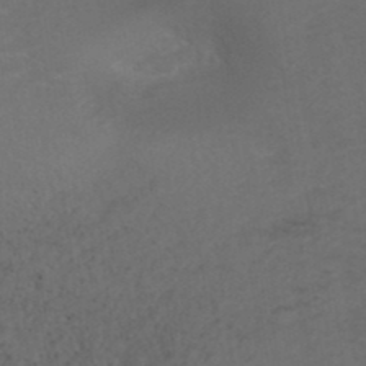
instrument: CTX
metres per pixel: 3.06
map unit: ANa
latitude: 39.0269
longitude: 22.8975
